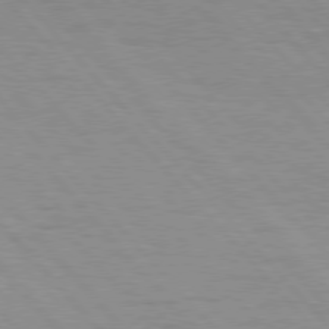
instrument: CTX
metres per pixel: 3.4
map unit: Hpe
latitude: 76.6868
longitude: -153.7828
